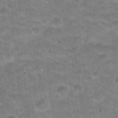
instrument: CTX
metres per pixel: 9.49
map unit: Hto
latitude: 21.2348
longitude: -49.2537
